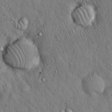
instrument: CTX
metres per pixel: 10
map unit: Hto
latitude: 16.3467
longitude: -58.7435
